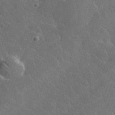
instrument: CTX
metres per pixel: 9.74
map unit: lHvf
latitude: 37.0270
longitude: -91.6694
